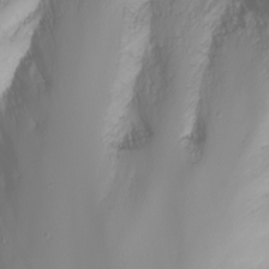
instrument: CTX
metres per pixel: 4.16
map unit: Htu
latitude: -4.2361
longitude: -88.7436
